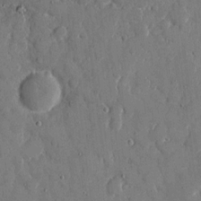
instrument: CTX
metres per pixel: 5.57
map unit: eHh
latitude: 8.1956
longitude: -67.1025
